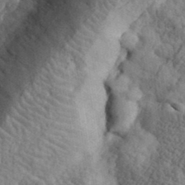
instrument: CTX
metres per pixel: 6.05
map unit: eHh
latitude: 36.0255
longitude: -80.0255
